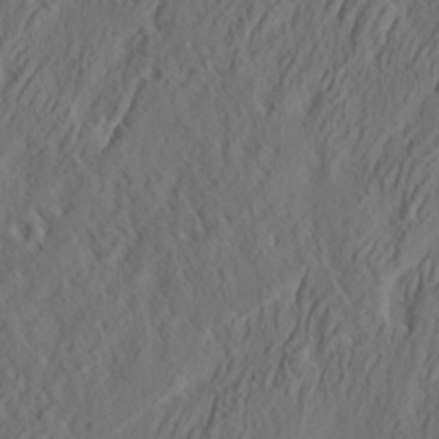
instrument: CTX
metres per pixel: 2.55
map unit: eHh
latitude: 4.4034
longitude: -77.4993
